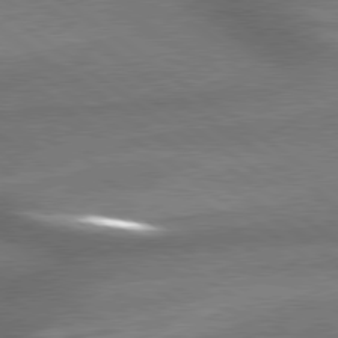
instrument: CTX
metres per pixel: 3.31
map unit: lApd
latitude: 79.5560
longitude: -153.0837
